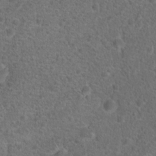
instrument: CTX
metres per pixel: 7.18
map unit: Hto
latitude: 18.0255
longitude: -41.6315
